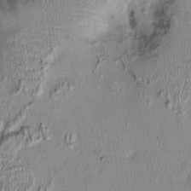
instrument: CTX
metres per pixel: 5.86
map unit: Nhu
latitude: -0.3307
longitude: -14.3846
